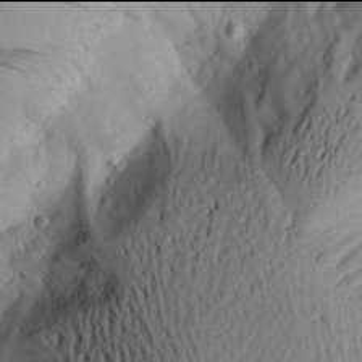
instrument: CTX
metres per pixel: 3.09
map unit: Aa
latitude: 17.9906
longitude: -144.6490
